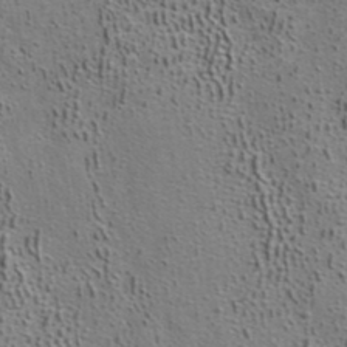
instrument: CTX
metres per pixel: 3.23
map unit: ANa
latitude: 39.6883
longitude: 22.3873
